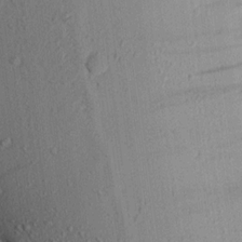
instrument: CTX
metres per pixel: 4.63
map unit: Aa
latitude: 15.9528
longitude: -148.1956
